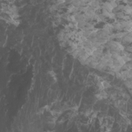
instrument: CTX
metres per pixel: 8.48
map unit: eHh
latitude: -1.0298
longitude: 14.3496
